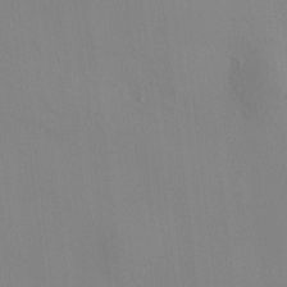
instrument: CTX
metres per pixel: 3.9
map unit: HNhu
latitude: 11.8772
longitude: 10.3117
